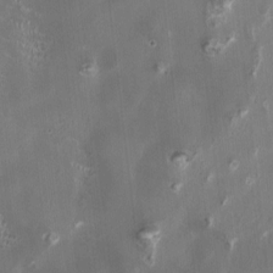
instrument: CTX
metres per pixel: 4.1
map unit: HNhu
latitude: 1.3481
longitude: -3.5560
